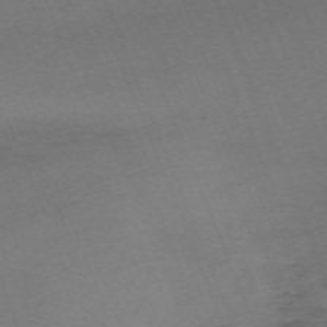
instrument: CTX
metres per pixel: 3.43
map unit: Nhu
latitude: -68.2172
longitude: 38.0661
